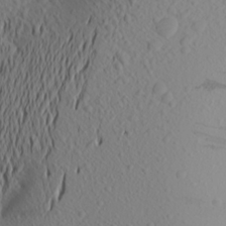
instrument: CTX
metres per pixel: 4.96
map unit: Aa
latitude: 21.5371
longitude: -145.7827
